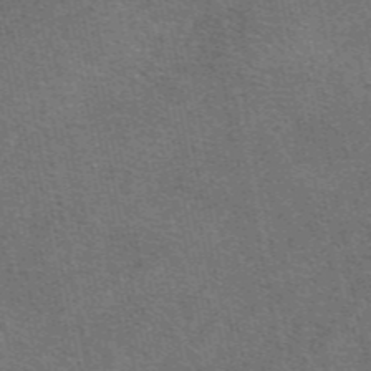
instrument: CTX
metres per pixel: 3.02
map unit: eAb
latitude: 48.3089
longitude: 114.6518
